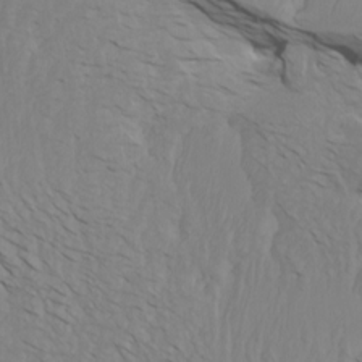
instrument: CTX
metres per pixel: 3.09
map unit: Htu
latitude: -7.0297
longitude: -68.1955
